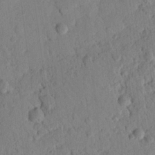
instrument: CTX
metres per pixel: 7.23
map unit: Nhu
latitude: 20.8002
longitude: -78.7247
